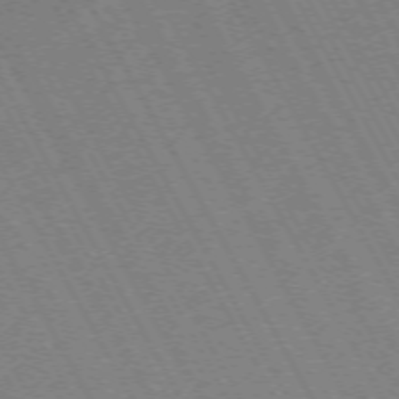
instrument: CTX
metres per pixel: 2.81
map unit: Hpe
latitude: -72.3495
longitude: 11.2943
